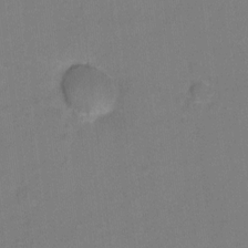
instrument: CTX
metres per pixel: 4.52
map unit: Hto
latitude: -5.5777
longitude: -35.8394
